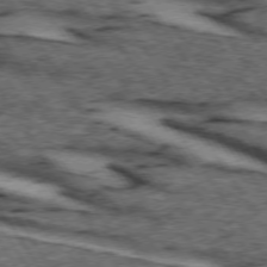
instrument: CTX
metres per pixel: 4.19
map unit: lApd
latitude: 74.0255
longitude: -72.8947
